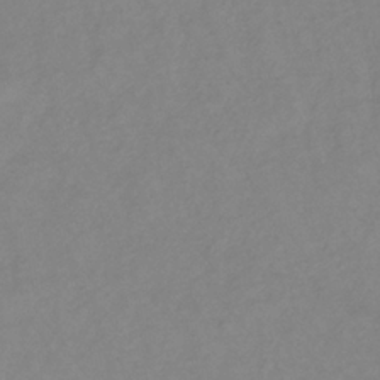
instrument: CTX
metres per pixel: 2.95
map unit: lHb
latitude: -35.2565
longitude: 71.5588
